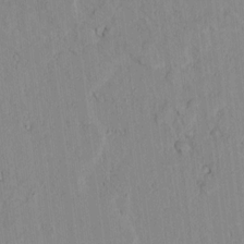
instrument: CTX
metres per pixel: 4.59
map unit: lAvf
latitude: 7.1214
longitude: 168.5762
